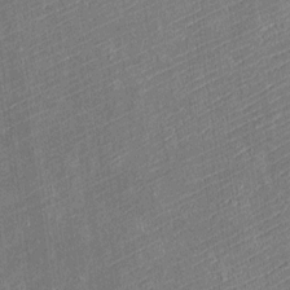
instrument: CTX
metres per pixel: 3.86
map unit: Htu
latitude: -6.8786
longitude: 155.8989
